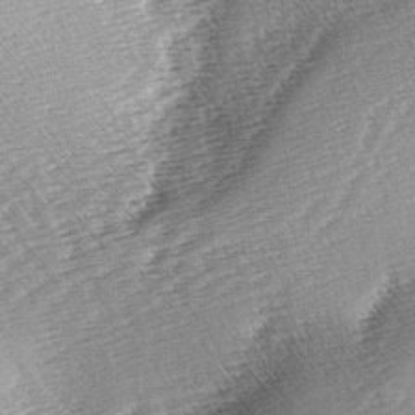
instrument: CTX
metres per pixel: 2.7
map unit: lAa
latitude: -3.7099
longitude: -126.5357
